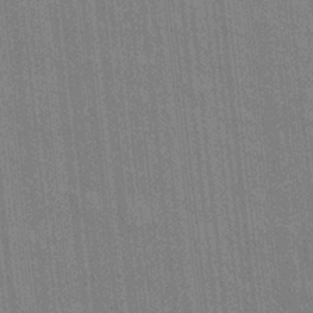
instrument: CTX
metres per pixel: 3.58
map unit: eHh
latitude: 5.1403
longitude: -74.4601
